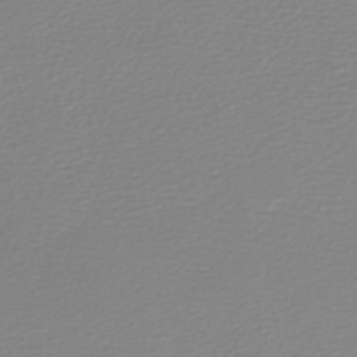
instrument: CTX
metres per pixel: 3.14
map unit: HNb
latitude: -45.5588
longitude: 54.5196
